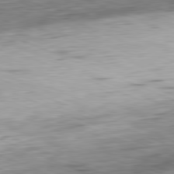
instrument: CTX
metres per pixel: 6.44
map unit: Ap
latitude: -81.7856
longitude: -70.4979
